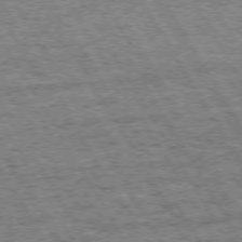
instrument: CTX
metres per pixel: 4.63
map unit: Hpe
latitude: 72.6113
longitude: -127.6694
